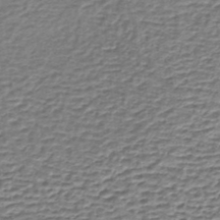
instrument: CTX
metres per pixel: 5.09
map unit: lHb
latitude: -35.3321
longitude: 60.6707
